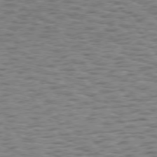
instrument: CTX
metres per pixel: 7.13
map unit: Hpe
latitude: 75.3482
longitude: -134.4034
